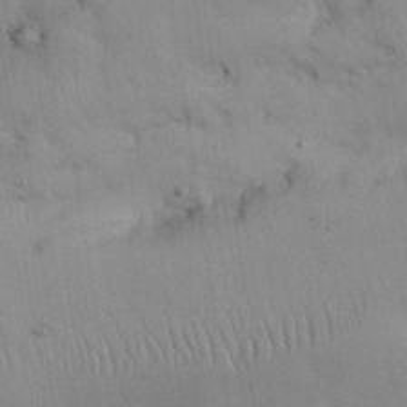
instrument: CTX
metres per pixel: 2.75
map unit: Nhu
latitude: 25.9717
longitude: -71.8772
